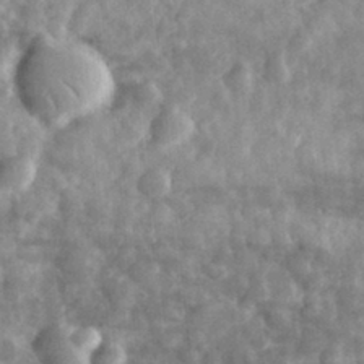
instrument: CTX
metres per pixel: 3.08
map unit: eHh
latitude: 32.2334
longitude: -71.7638
